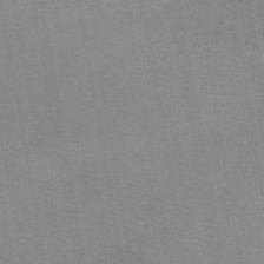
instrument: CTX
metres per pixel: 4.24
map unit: eAb
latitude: 48.6302
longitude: 105.5588
